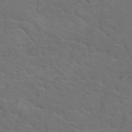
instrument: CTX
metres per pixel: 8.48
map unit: Nhu
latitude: 17.8961
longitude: -33.5182
